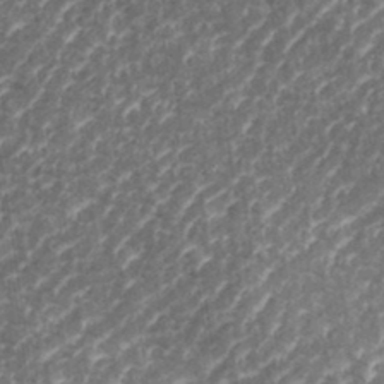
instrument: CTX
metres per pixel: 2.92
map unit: eHh
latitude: 35.4993
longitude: -134.4979
